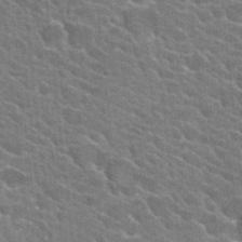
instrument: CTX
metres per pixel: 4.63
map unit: Hto
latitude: 25.0647
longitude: -36.9325
